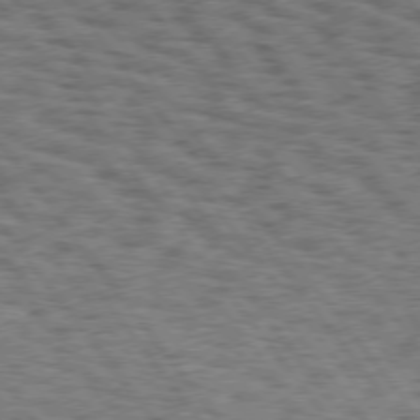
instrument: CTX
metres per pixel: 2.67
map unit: Hpe
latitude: 74.7813
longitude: -135.2537
